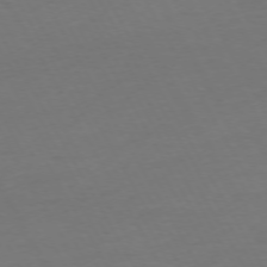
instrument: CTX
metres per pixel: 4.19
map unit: Ap
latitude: -75.0676
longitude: -69.4804
